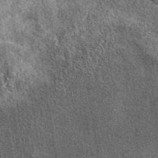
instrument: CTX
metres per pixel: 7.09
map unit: eAb
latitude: 39.8583
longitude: 106.3117
